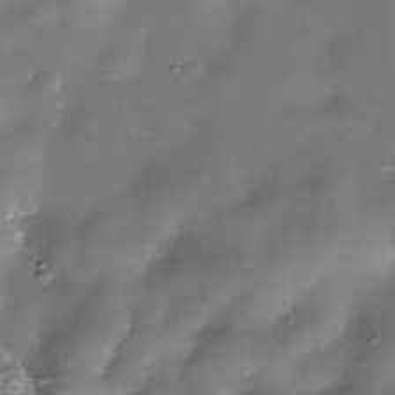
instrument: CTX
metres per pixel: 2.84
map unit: Nhe
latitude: -35.9367
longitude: -89.8584
